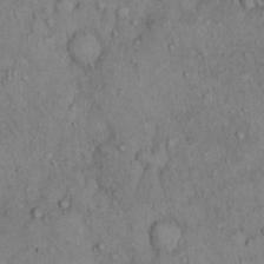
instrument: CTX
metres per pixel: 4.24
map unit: Hto
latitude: 11.4049
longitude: -60.3278
